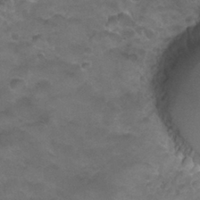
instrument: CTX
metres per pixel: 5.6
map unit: Nhu
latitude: 26.2712
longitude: -53.8584
